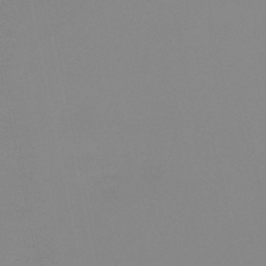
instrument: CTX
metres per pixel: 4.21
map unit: lHb
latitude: -48.1795
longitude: 69.6532
